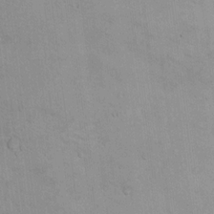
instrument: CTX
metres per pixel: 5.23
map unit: Nhu
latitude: 14.5546
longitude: -36.8947
